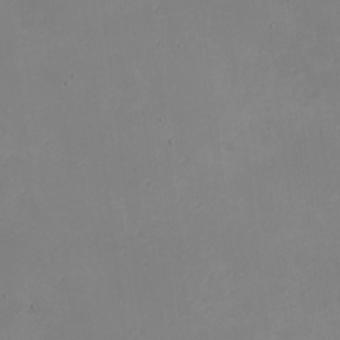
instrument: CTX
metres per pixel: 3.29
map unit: eHh
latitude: -2.3873
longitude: -74.7813
